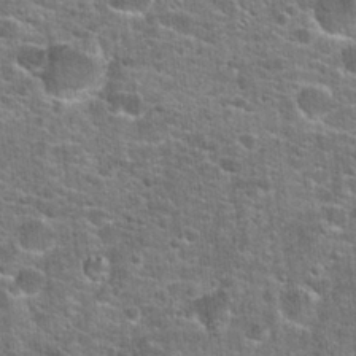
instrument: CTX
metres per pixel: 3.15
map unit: Hto
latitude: 21.4994
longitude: -44.3467
